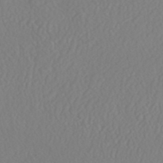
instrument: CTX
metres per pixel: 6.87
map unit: HNhu
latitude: -47.0108
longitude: 104.4629
